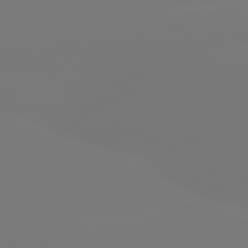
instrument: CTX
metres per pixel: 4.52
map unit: lApd
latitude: 80.8002
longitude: -148.4979
